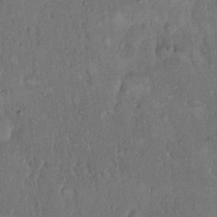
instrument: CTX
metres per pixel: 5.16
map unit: eHh
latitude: 17.6694
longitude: -62.4790
